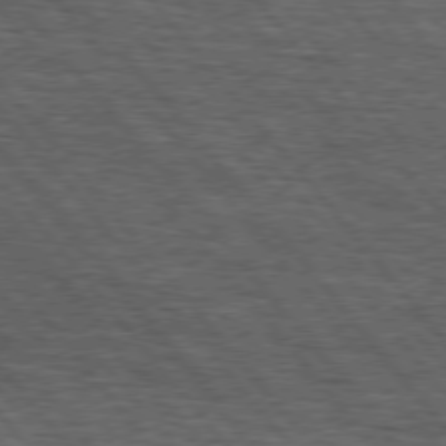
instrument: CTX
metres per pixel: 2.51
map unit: lApd
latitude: 75.9339
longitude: -86.5168
